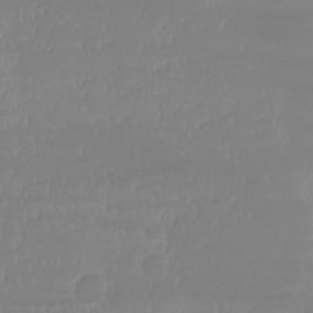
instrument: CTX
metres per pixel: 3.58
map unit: Ht
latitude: -14.3118
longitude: -51.2726
